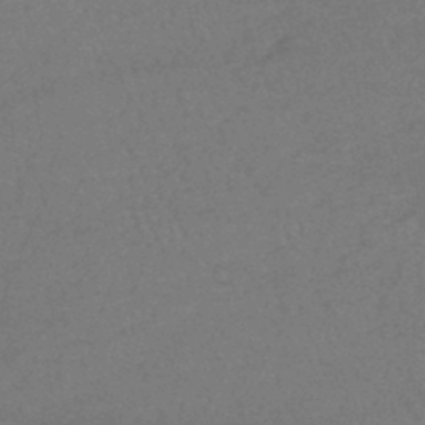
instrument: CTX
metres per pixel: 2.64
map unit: lHb
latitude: -42.6518
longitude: 66.5196
